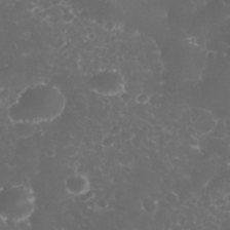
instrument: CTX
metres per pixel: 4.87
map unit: eHh
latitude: 32.8569
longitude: -63.2915
